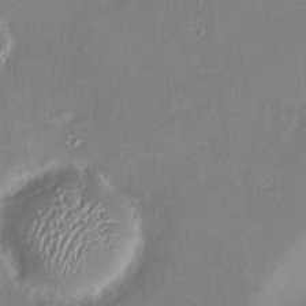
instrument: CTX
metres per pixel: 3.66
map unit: HNhu
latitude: 6.2145
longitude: 7.7099
